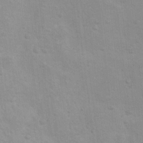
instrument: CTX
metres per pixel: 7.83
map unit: Nhu
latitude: 10.6869
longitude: -25.8205
